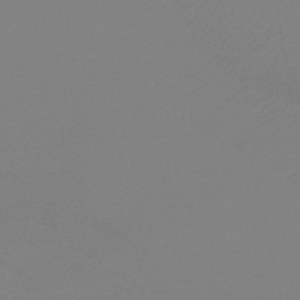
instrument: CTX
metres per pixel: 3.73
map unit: lHb
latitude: -45.1053
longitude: 64.2551
